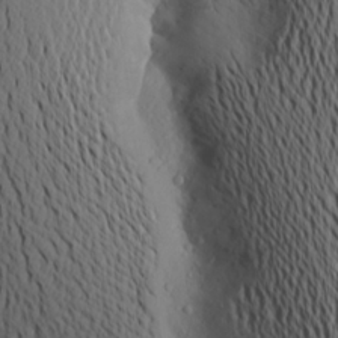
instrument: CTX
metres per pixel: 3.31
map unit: Aa
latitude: 19.4804
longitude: -144.2711
